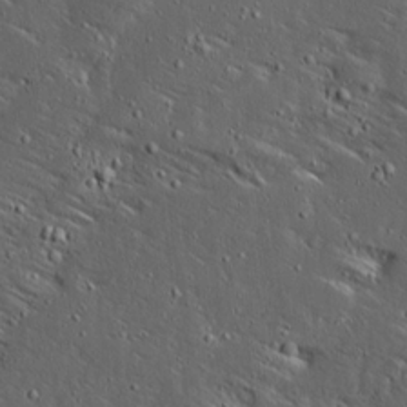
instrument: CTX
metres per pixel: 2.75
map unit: Ave
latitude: 14.4223
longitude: -138.3656
